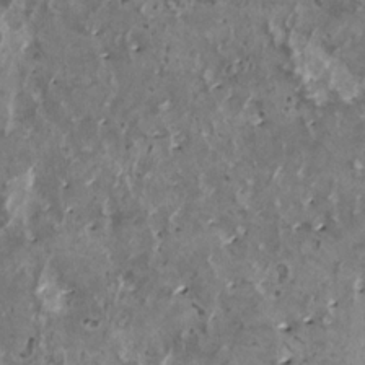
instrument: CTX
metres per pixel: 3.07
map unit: HNhu
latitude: 1.3859
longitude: 5.1809
